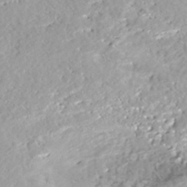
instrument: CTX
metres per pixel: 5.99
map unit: Nhe
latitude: -47.5588
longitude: -172.6112
